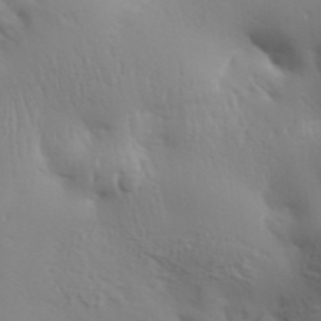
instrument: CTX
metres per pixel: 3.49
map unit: Aa
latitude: 33.3293
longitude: -143.8206
